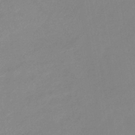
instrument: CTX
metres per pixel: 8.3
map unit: lHb
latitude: -40.8597
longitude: 74.4440
